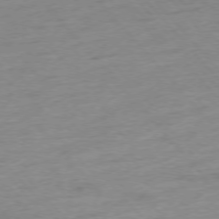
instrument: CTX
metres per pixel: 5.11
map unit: Hpe
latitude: -76.8030
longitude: -15.2159
